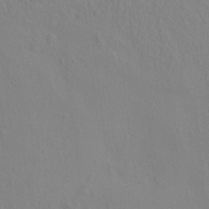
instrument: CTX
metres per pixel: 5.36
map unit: eHh
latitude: -1.3888
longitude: 18.7463
